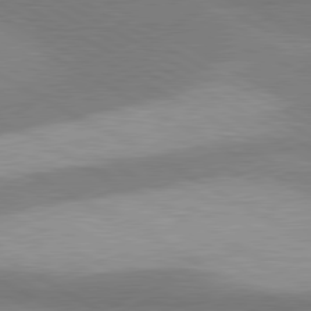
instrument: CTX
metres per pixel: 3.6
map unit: lApd
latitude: 80.3467
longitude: -179.8584
